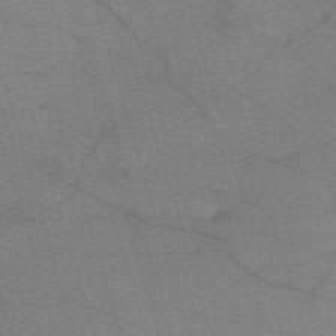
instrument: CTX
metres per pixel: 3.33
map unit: eHh
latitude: -61.8800
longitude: 54.4062
